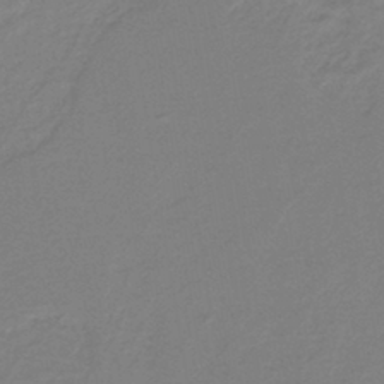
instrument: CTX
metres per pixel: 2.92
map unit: lHb
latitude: -41.2376
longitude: 51.6344
